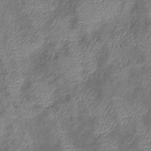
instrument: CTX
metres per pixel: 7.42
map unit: eHb
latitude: -39.8611
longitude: 76.4440
